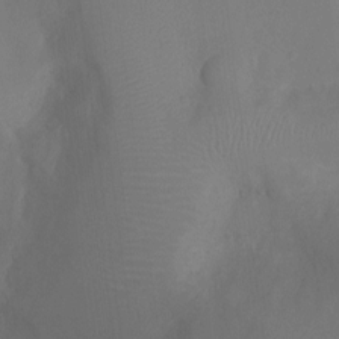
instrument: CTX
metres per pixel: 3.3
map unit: Ht
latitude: -6.3684
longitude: -20.0444
